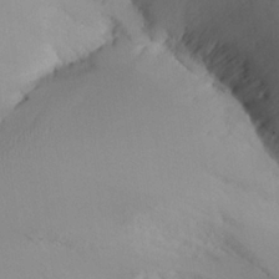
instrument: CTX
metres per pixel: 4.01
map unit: Aa
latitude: 26.5168
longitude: -133.5749
